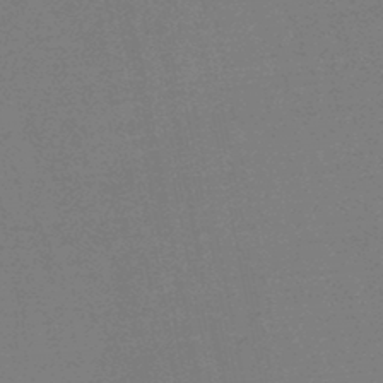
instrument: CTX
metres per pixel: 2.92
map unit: eHb
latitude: -47.0486
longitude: 80.5574
